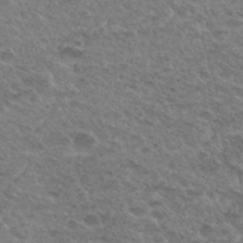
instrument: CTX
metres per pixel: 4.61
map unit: Hto
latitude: 33.8772
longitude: -48.9514
